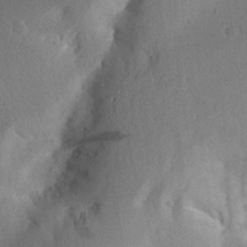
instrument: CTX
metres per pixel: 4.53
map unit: Aa
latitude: 27.2537
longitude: -144.9702
